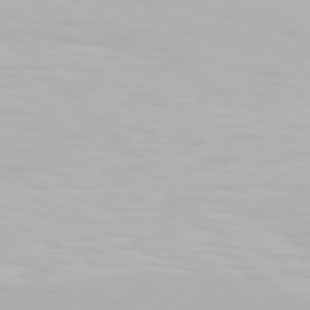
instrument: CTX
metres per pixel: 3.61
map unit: Hpe
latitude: 76.9513
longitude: -164.2523
